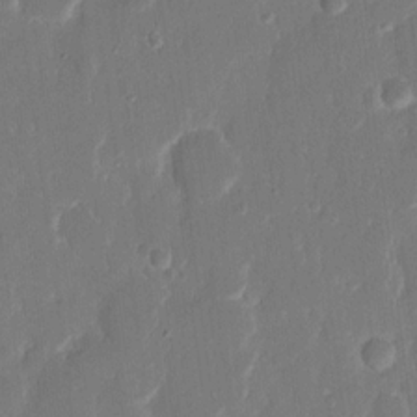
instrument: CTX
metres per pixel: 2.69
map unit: eHh
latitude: 14.1578
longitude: -70.8380
